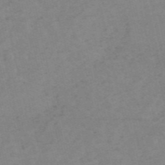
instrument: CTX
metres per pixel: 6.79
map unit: HNb
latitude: -54.6330
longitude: -42.1956
